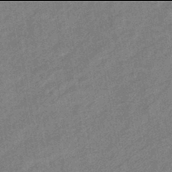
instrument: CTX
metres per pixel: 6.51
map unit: eHb
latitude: -42.0094
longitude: 82.2739
